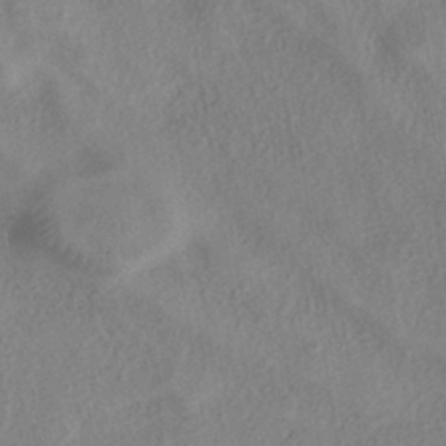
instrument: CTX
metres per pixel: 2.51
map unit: eHh
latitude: -40.7085
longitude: 119.8611
